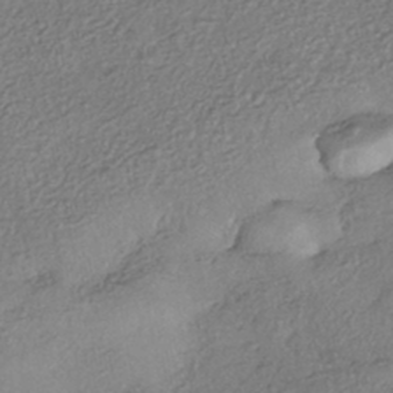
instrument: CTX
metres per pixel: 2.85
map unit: eHh
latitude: -42.5384
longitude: 118.3684
